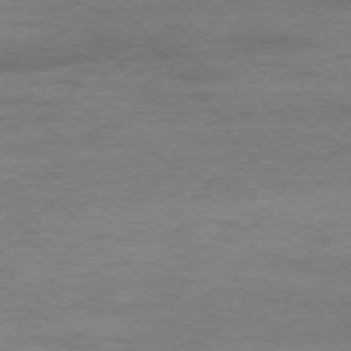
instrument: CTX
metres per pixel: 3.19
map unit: Ap
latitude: -76.5196
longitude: -84.2145
